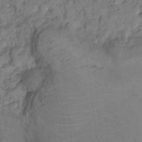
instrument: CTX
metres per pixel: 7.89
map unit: Hto
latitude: 15.1026
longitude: -30.6113
